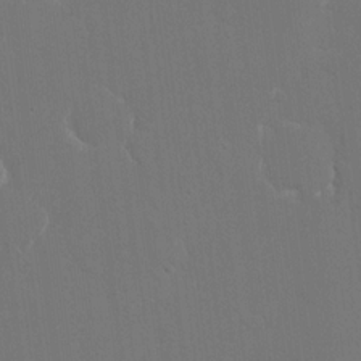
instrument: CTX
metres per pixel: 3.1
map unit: eHh
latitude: 15.4427
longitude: -72.1956
